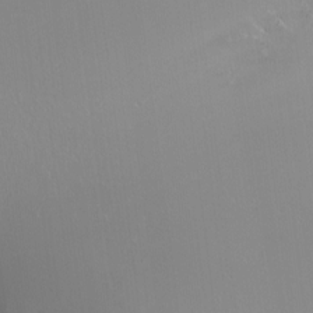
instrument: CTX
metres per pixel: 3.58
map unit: Ht
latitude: -13.2187
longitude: -43.5182
